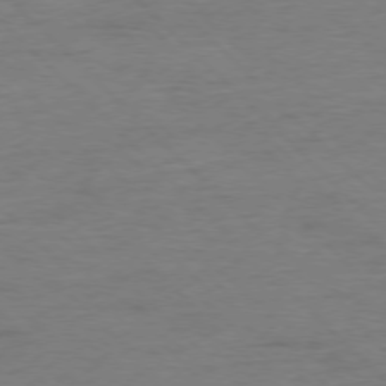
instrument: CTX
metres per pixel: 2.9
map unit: Ap
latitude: -77.4454
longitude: -88.8758
